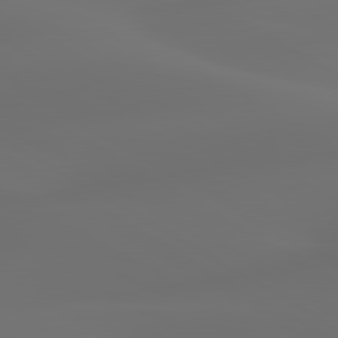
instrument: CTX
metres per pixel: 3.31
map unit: lApd
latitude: 80.2900
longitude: -85.6505
